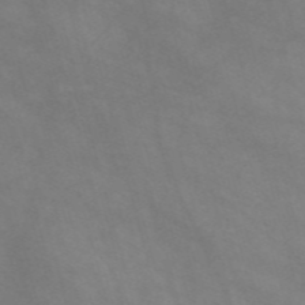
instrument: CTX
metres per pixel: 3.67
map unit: Nve
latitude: -58.4440
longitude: 58.9730
